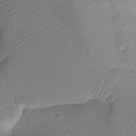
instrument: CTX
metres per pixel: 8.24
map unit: Htu
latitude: -13.2943
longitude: -45.2348
